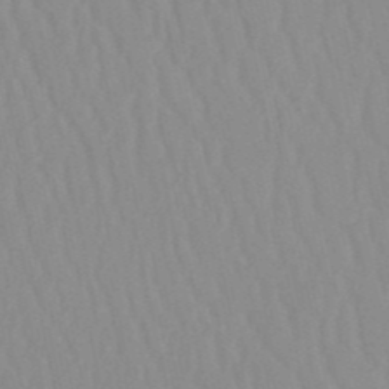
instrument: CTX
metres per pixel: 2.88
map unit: HNb
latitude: -52.4251
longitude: -50.8002
